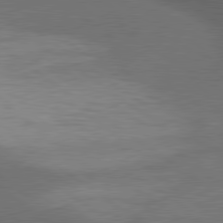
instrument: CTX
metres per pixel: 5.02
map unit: lApd
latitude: 79.9339
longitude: -176.8380
